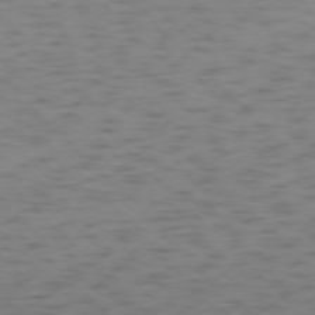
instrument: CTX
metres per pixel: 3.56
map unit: Ap
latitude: -75.7100
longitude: -78.6302
